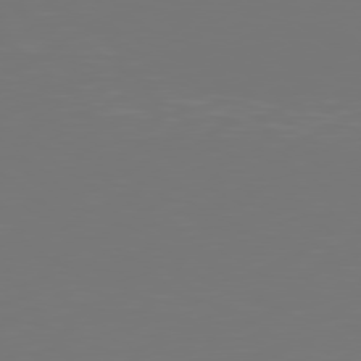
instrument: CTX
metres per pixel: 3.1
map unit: Hpe
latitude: 78.7247
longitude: -137.6127
